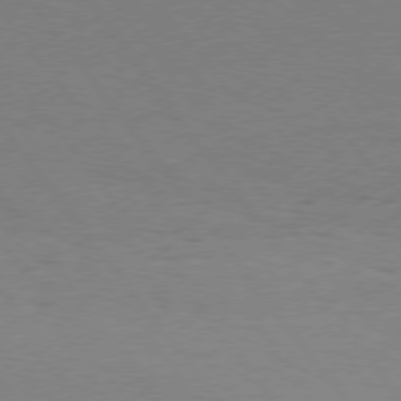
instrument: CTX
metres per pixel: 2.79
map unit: Hpe
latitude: 75.5371
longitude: -144.1200
